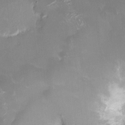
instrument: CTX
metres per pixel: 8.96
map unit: HNhu
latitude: 0.8947
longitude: -3.3104
